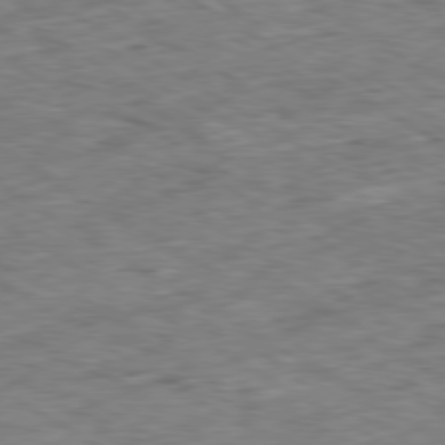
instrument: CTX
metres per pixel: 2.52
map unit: Ap
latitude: -80.2929
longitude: -84.7057
